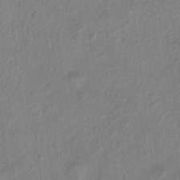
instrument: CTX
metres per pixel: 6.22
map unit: Ht
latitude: 10.9136
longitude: -40.3089
